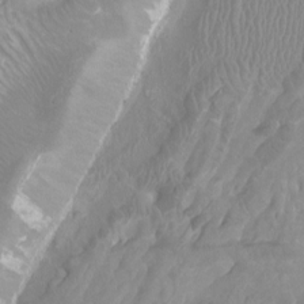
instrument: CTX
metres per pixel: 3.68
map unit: Ht
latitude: -2.1038
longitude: -17.4237
